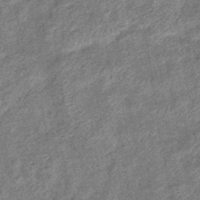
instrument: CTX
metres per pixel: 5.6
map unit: eHb
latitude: -39.8234
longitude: 79.3887
